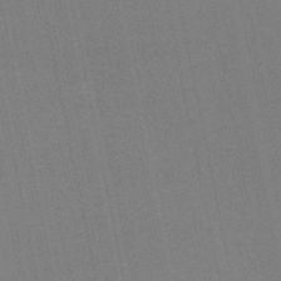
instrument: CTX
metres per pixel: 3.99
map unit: eHb
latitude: -50.2361
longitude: 69.3320
